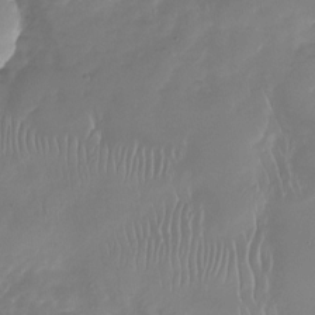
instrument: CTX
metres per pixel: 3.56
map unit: Nhu
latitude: -27.6532
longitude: -60.7246
